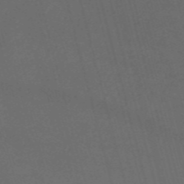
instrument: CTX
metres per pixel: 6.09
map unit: HNb
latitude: -54.7463
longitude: -36.7813
